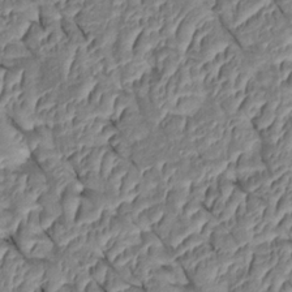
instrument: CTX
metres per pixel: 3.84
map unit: Htu
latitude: 1.4615
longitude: 147.7099
